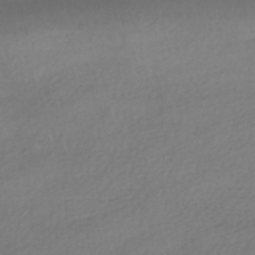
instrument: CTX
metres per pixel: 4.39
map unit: HNhu
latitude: -40.6140
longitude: 95.7099
